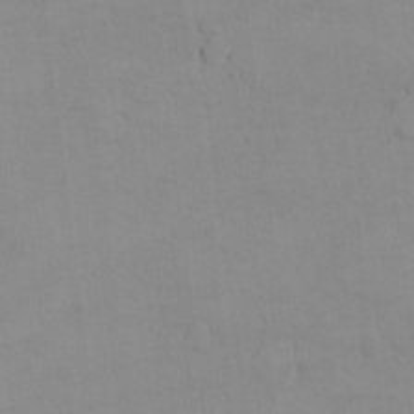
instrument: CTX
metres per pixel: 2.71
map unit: Hto
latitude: 7.8961
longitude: -35.8394
